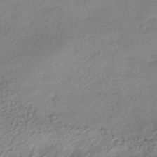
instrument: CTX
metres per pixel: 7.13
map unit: HNhu
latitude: -40.9164
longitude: 95.0675
